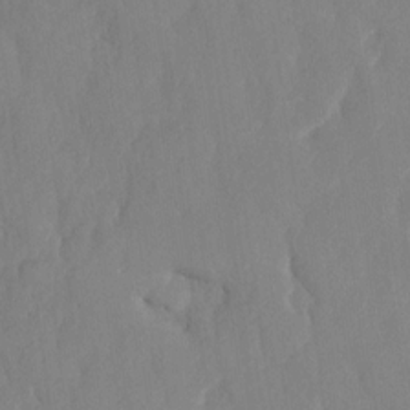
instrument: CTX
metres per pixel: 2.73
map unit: HNhu
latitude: -24.0094
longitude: 49.5022
